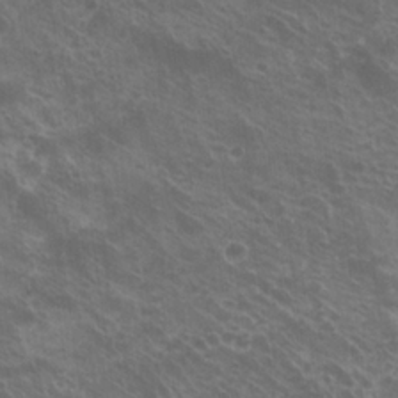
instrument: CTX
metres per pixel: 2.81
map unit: Hto
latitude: 22.1389
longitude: -40.7435
